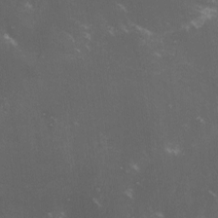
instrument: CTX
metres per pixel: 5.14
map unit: lHvf
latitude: -13.1242
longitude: -100.9136
